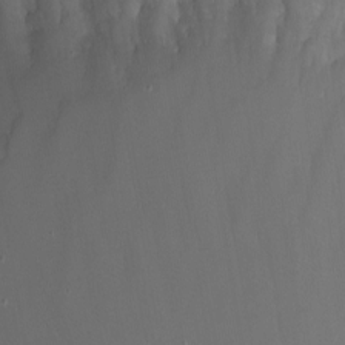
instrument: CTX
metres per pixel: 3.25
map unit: eHh
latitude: -5.0675
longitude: -77.6505
